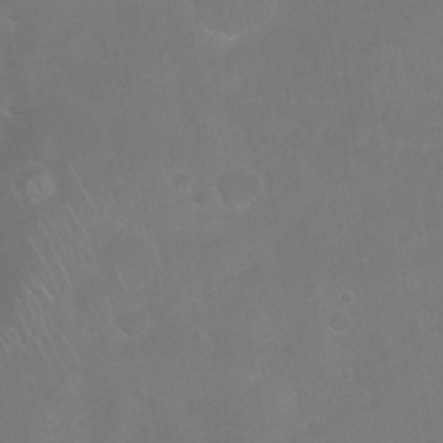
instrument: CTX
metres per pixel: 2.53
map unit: Nhu
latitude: 27.0648
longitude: -64.5357
